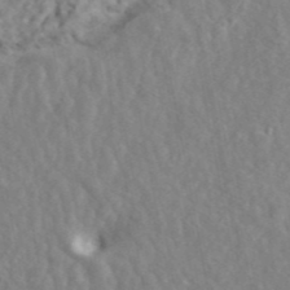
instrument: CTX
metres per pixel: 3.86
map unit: ANa
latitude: 45.0836
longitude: 23.1242
